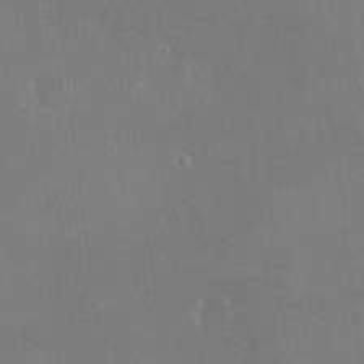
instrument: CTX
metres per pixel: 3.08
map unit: HNhu
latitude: 5.8961
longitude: 7.4832
